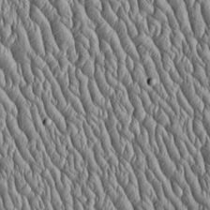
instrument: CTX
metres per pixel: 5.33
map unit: Htu
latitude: -4.2739
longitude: 157.3132
